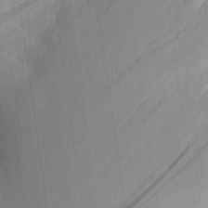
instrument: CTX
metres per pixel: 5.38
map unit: Aa
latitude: 26.2334
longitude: -134.2711
